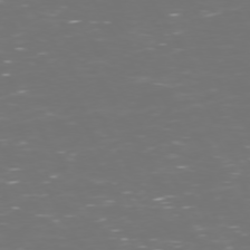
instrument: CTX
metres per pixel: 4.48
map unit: Hpe
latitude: 72.3657
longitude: -126.4223
